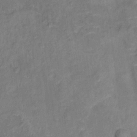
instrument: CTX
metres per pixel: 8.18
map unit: Ht
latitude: 13.4238
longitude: -39.4615
